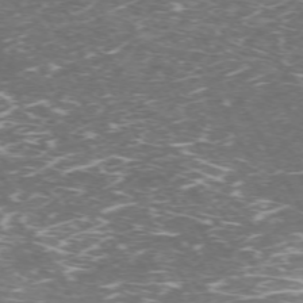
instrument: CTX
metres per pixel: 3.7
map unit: Hpe
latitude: -72.1228
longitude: 7.7288
